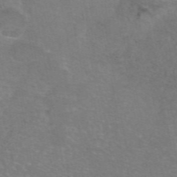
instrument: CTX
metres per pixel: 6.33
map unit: eAb
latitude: 47.0837
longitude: 105.8800
